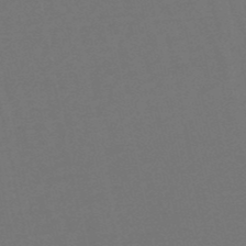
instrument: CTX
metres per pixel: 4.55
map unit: lHb
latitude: -50.2928
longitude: 71.5777
